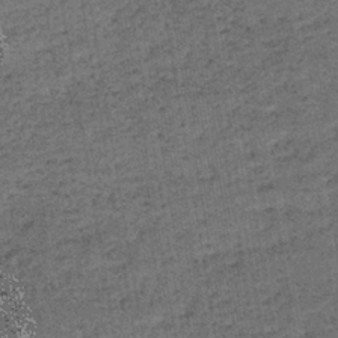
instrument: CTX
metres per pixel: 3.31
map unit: lHb
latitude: -39.7477
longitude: 67.8045
